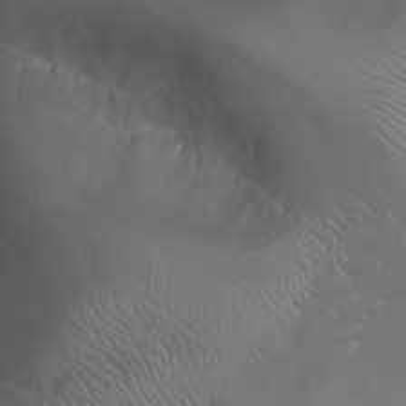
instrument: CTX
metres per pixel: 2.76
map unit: Nhu
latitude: -8.0094
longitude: -85.1970
